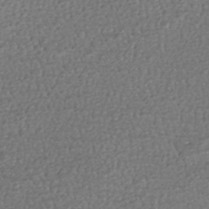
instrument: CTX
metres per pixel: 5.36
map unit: HNhu
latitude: -46.2928
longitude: 106.0661
